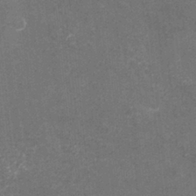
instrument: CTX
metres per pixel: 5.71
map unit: eHh
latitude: -3.5021
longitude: -75.5749
